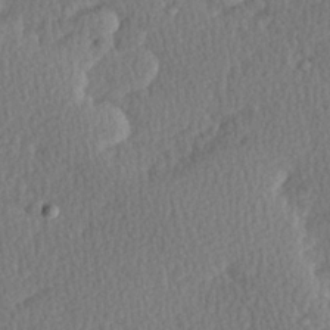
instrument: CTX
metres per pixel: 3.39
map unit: Hve
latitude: 27.1214
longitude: -93.3670
